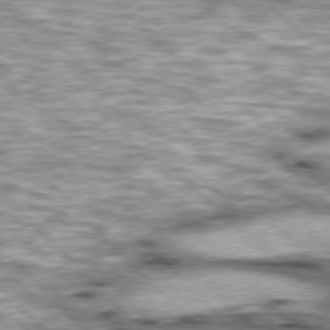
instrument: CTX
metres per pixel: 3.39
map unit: lApd
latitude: 76.6301
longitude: -50.6490
